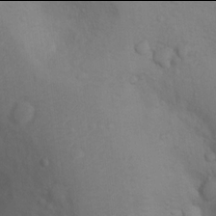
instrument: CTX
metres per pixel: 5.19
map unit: Nhu
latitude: 13.9906
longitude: -28.1200
